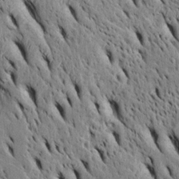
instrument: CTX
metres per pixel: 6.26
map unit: Htu
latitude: -3.4454
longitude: 151.7477
